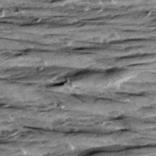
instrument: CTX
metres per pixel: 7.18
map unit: Aa
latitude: 8.8191
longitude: -138.5168
